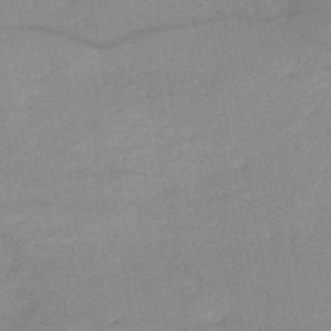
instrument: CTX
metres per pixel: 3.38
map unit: HNb
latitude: -50.2361
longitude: -40.1199
